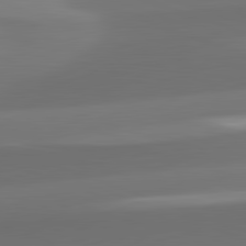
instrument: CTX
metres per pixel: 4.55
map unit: lApd
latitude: 82.0444
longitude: -163.3671
